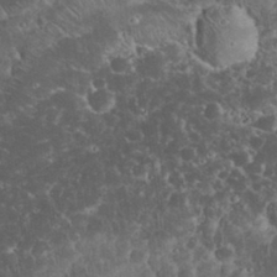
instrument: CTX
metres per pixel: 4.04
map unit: eHh
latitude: 33.0081
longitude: -64.4979
